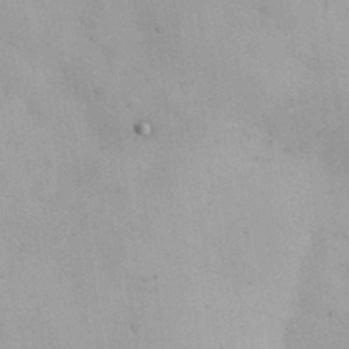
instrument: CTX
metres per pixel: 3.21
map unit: Nhu
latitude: 26.7057
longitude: -68.5924
